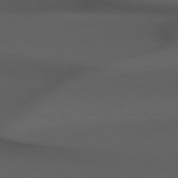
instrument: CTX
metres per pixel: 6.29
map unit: Hpe
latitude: 78.6302
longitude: -161.5749
